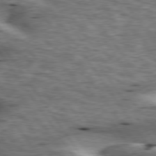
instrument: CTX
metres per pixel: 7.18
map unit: lApd
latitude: 76.5923
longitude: -60.1578
